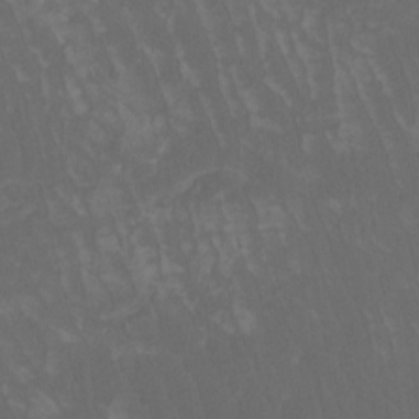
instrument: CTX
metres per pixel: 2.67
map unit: Htu
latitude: -11.7856
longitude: -73.6883
